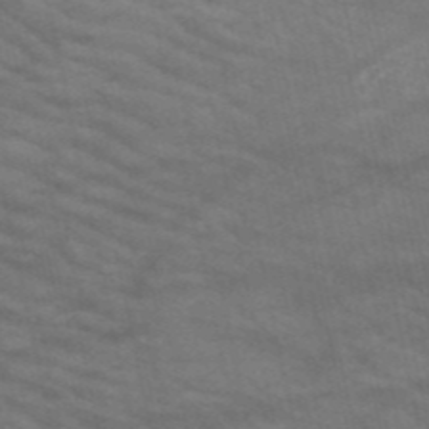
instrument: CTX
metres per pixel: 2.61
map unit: HNb
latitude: -52.8597
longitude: -43.8394
